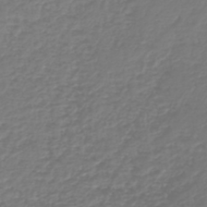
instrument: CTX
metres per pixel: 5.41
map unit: lHb
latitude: -43.8233
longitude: 70.1606
